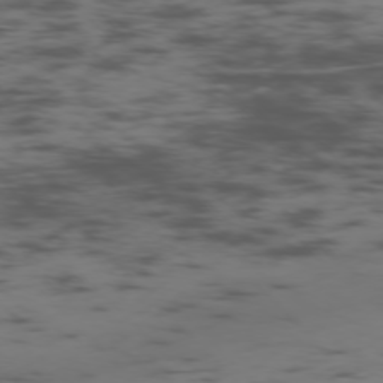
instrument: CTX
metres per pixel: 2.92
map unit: Ap
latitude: -76.6707
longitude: -82.4412
